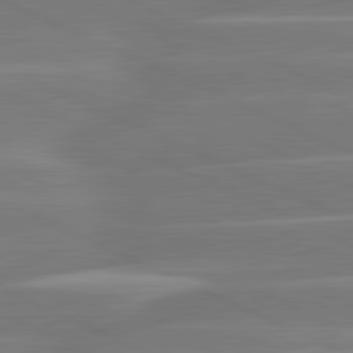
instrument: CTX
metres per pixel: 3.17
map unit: lApd
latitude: 81.3293
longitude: -135.9150
